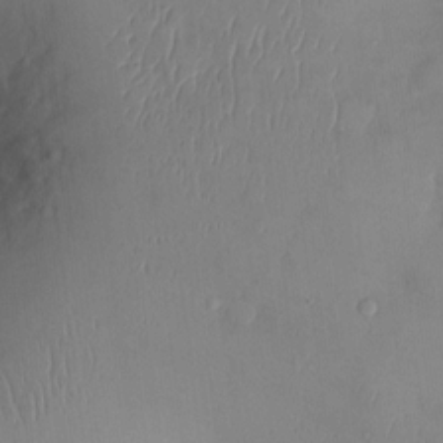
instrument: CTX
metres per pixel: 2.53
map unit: Ht
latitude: 1.0080
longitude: -14.2712
